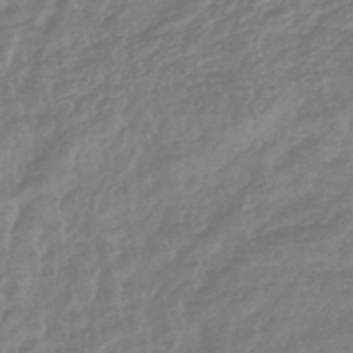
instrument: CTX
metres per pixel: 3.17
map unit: lHb
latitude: -44.4251
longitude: 79.6533
